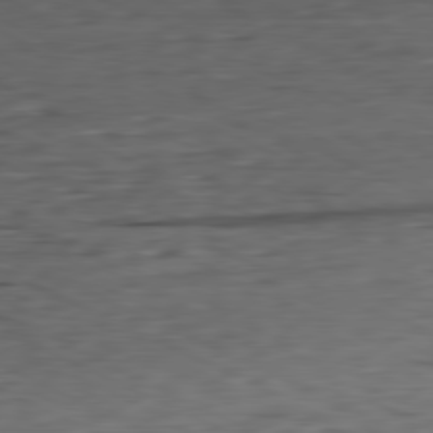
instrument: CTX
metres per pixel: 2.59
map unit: Ap
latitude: -81.2187
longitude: -68.8758
